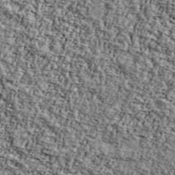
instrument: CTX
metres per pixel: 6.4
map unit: Ave
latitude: 42.1389
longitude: -110.6113
